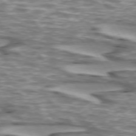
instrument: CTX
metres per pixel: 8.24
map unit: lApd
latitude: 73.2348
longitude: -57.0836
